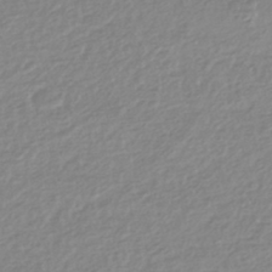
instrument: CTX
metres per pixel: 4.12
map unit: HNhu
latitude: -44.4251
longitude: 96.1039
